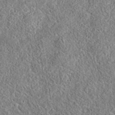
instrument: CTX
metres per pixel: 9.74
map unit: eAb
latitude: 35.9906
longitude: 113.7478
